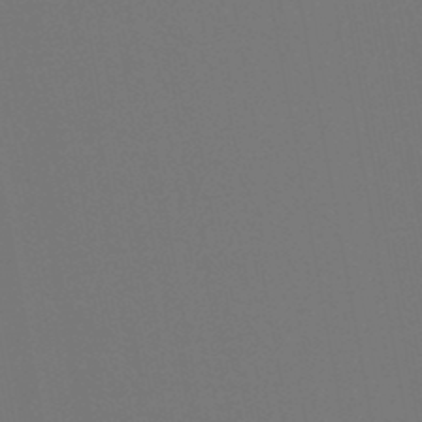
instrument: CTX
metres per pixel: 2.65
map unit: lHb
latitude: -47.3509
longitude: 74.6141
